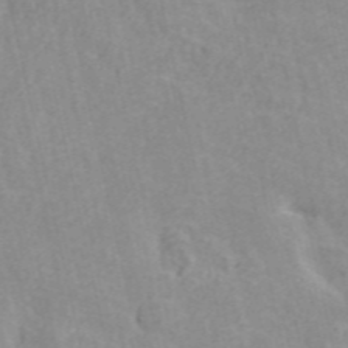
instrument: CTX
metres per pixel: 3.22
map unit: ANa
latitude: 40.9891
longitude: 34.3117
